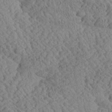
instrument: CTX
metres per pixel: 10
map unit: Aa
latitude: 24.3278
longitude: -134.7435
